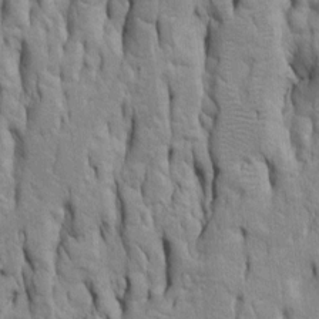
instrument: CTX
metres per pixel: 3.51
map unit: Htu
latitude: -5.5399
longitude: 151.1809
